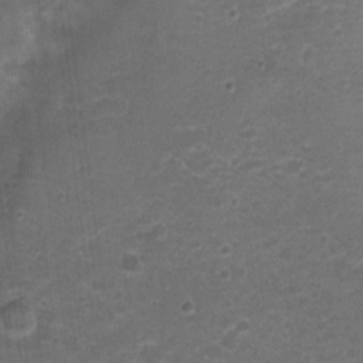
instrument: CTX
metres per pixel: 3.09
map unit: Nhu
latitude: 2.8002
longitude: -17.6127
